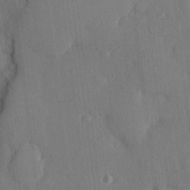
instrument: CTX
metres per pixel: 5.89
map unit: eHh
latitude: 5.0836
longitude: -72.6491
